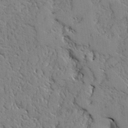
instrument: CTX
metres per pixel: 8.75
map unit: Aa
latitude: 27.0081
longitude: -128.0822
